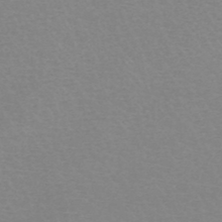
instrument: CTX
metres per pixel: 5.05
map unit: HNb
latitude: -45.7289
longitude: -42.2901
